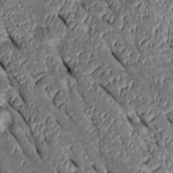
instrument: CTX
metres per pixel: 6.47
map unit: Htu
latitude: 0.7624
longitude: 148.1606
